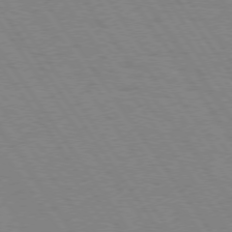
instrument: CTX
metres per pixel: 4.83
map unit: Hpe
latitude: 74.4601
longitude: -137.1026
